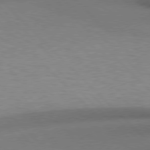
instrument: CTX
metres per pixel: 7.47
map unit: Hpe
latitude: 77.1781
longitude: -156.1199
